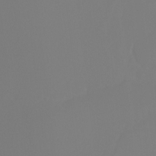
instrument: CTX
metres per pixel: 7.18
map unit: Ht
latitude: -4.9163
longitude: -61.6316
